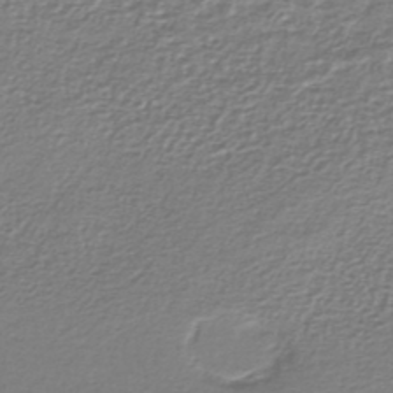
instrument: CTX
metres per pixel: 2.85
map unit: lHb
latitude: -42.2361
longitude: 69.7666
